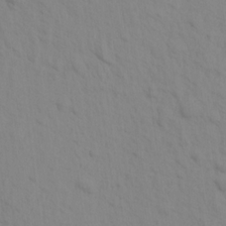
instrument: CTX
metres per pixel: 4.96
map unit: Aa
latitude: 16.2712
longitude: -143.4993
